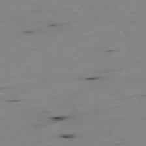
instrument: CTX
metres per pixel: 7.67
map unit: Ap
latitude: -77.7478
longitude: -60.5357
